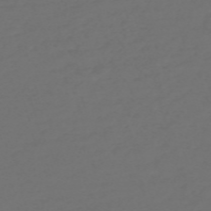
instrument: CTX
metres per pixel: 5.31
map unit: Nve
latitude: -58.6896
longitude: 56.3684
